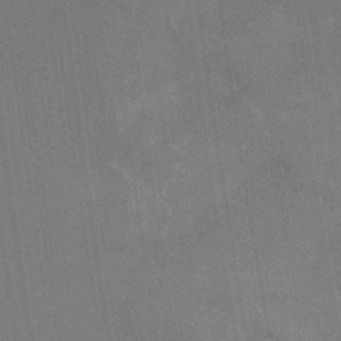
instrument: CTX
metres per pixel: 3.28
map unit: Nhu
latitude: -22.7463
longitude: -56.3467
